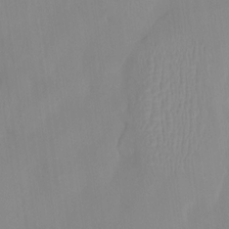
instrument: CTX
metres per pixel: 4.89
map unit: HNhu
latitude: 0.1955
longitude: -4.1389
